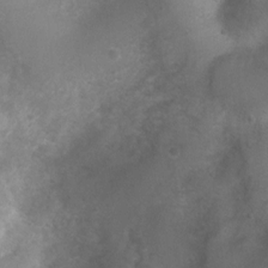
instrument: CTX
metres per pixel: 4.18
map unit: Nhu
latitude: 3.3481
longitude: -25.0080
